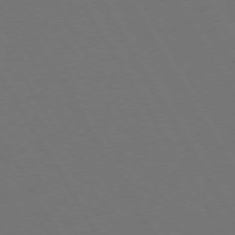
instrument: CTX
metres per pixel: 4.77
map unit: Hpe
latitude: 73.3482
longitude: -127.7072
